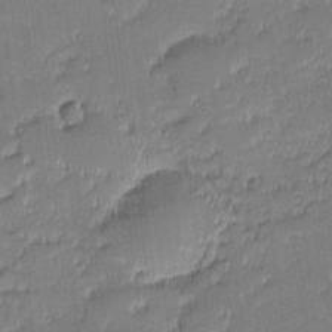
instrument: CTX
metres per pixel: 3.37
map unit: eHh
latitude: -2.1038
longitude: -82.7435
